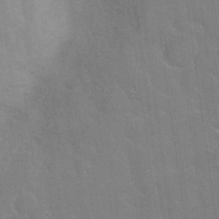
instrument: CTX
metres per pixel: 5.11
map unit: Nhu
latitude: 24.9891
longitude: -51.6316
